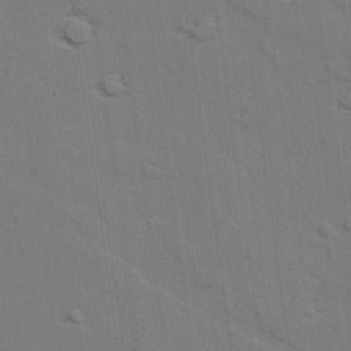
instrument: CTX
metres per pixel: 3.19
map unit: lAvf
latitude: 27.9906
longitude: -108.6301
